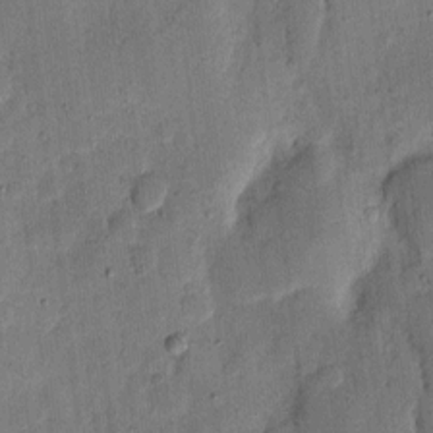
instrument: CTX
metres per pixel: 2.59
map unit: eHh
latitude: 5.2726
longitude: -71.1970
